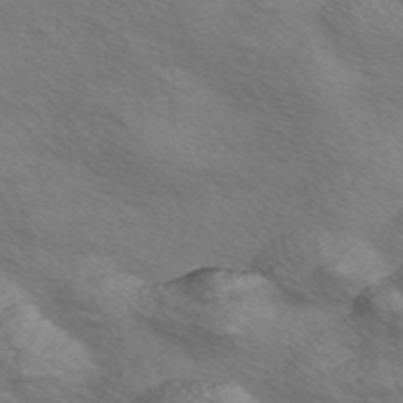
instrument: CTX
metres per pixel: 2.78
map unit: Nve
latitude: -56.9541
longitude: 54.7841
